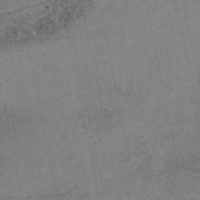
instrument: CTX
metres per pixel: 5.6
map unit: eAb
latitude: 48.5168
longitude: 105.5777
